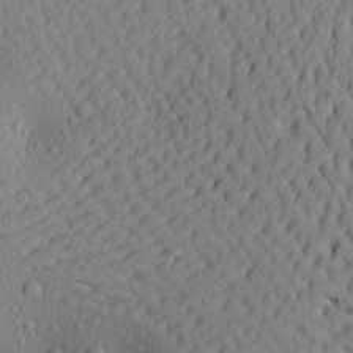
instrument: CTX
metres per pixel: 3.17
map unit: Aa
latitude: 22.6301
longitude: -144.2144
